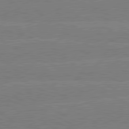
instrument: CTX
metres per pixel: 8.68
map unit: lApd
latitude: 80.5168
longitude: -127.7828
